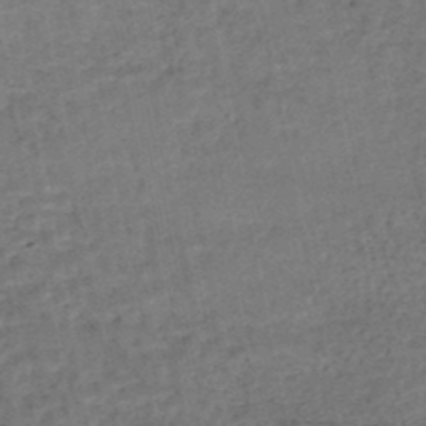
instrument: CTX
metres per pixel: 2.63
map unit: HNhu
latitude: -48.1039
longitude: 101.3887
